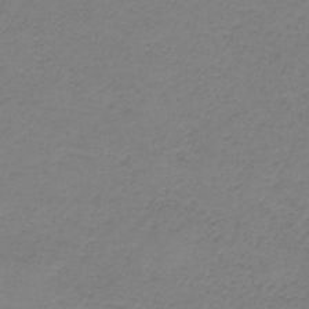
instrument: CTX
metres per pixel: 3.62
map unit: HNb
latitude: -35.4076
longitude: 53.9178
